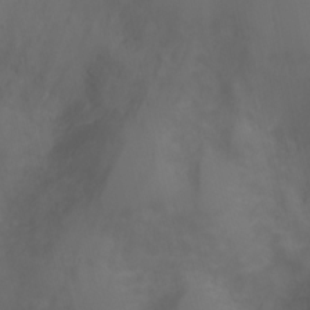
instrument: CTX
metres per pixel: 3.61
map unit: Ht
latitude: 0.6112
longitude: -21.8584
